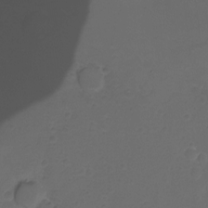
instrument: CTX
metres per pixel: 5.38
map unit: Ht
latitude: -11.9178
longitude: -35.5938
